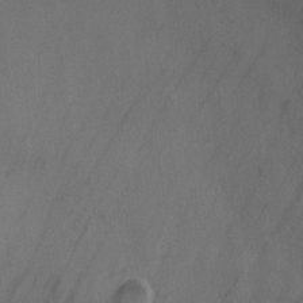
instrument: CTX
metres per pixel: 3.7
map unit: Ht
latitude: -1.6533
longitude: -20.2901
